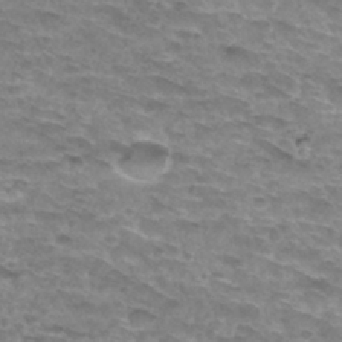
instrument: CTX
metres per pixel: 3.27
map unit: Hto
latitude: 31.7639
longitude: -48.1200
